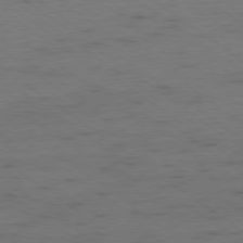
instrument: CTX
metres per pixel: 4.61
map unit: Ap
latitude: -79.4076
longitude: -99.5371
